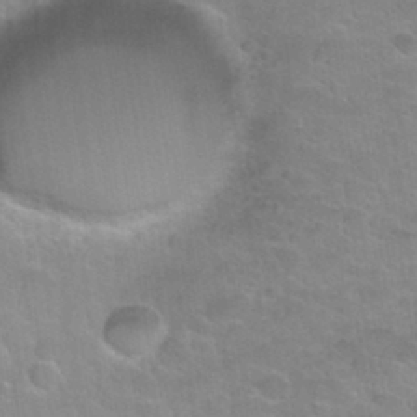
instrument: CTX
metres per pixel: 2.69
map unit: Nhu
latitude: 32.1011
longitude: -51.8772
